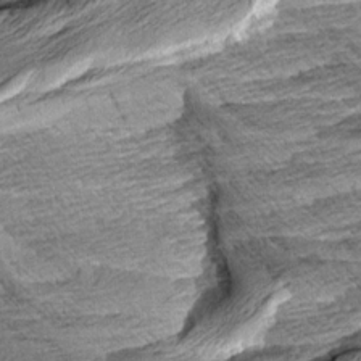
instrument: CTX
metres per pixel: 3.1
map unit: Aa
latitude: 8.3845
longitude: -134.0633
